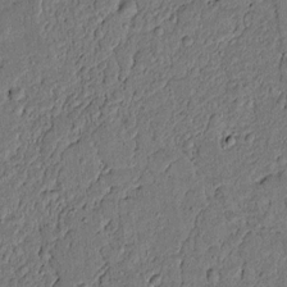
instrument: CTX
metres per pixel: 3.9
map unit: lAvf
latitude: 5.2348
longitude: 168.5762
